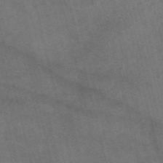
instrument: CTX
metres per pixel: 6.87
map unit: eAb
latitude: 47.2537
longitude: 117.7855
